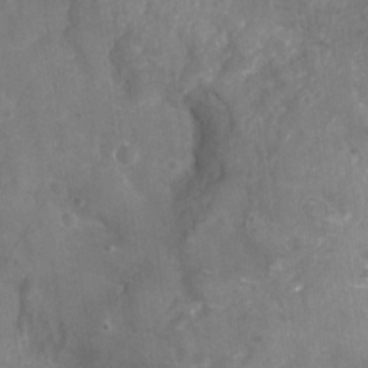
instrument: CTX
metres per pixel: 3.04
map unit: Nhu
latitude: -25.3510
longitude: -56.7624
